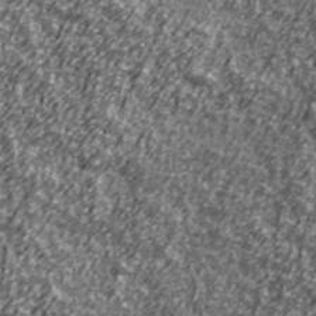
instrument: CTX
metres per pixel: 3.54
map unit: Ave
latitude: 41.6127
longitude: -113.8772
